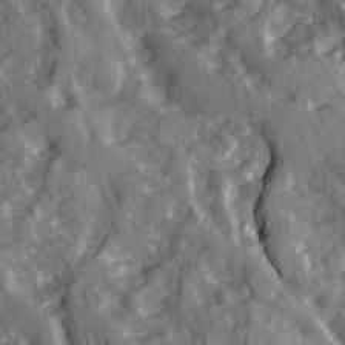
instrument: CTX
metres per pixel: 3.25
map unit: Ave
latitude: 15.1026
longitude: -131.6316
